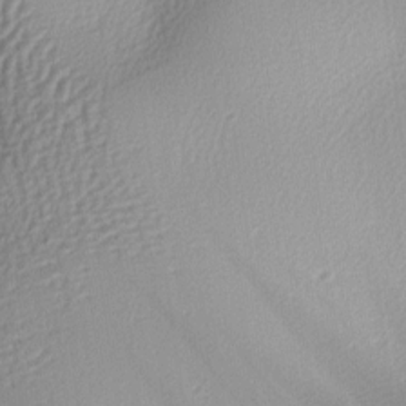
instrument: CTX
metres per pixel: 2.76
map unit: lAa
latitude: -5.6722
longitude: -123.1025
